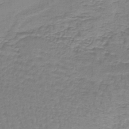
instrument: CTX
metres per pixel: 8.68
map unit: lHb
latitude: -41.9178
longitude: 60.0094
